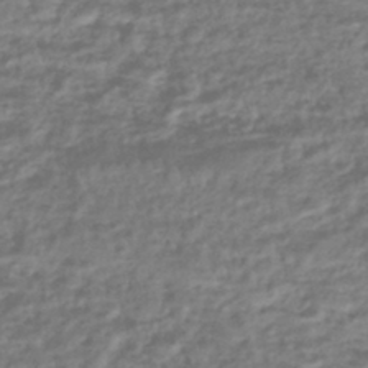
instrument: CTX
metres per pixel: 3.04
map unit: HNhu
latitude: -45.0109
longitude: 99.6722
